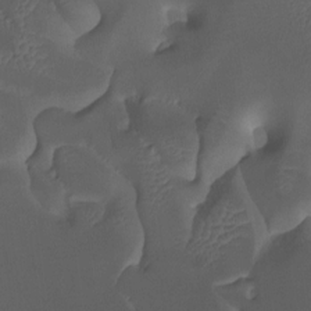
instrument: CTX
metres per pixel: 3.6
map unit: Htu
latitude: -12.9353
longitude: -71.3859
